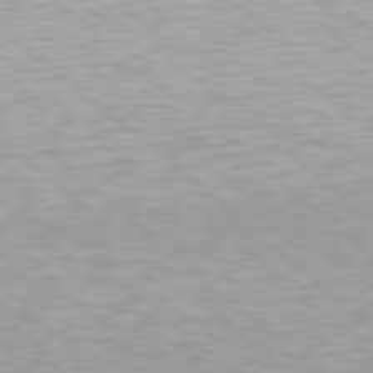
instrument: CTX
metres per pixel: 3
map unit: Hpe
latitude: 78.2712
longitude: -170.8002
